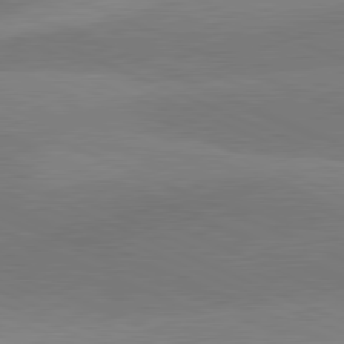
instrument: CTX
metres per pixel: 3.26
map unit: lApd
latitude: 81.3293
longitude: 124.8975
